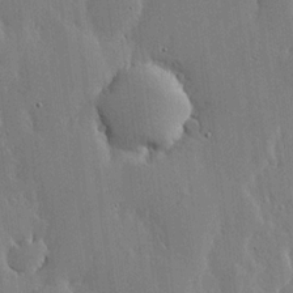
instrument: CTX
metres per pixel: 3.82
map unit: lHvf
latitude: 18.9513
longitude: -115.9717
